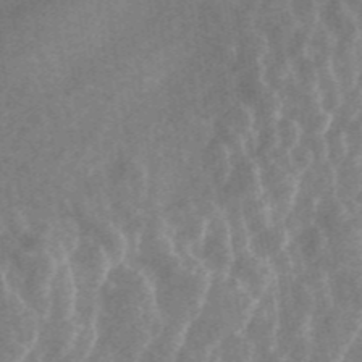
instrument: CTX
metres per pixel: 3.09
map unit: ANa
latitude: 45.2348
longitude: 29.2376
